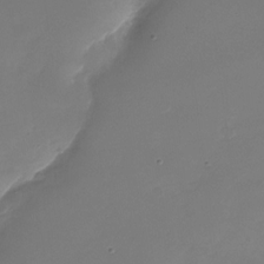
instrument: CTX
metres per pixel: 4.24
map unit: Nhu
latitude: -28.4818
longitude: -66.1011
